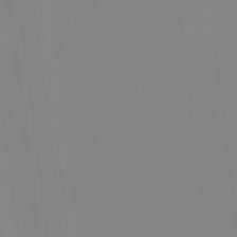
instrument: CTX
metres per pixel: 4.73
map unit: Hto
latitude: -8.1039
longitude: -51.3103
